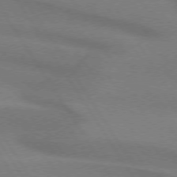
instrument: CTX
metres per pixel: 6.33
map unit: lApd
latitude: 74.0444
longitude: -62.5735
